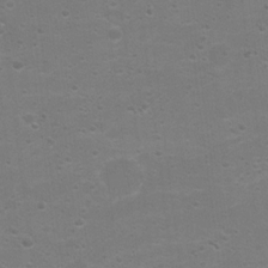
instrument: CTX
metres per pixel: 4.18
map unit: Nhu
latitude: 4.2333
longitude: -27.0081
